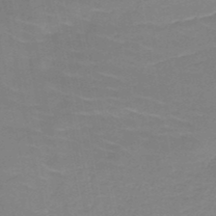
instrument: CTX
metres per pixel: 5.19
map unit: HNb
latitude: -49.7289
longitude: -48.1956
